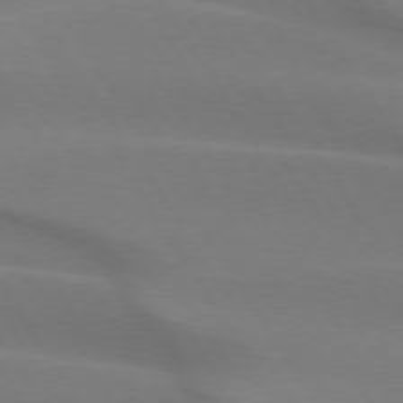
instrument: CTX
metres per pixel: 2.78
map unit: lApd
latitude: 74.9892
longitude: -66.4412
